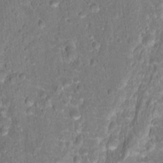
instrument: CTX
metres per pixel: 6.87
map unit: Hto
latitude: 17.6316
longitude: -40.2333
